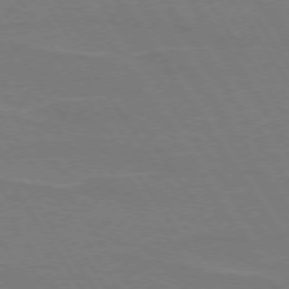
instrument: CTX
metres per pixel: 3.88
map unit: lApd
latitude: 74.0822
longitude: -56.3467
